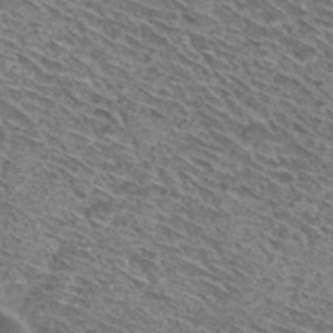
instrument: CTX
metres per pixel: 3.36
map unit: Hto
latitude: 30.3090
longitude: -45.7449
